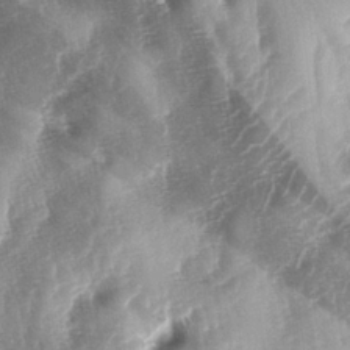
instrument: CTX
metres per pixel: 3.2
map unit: lAa
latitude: -4.7652
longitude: -126.6302
